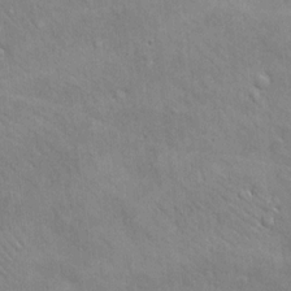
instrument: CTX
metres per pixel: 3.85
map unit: eHh
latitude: -8.1228
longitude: -69.4426
